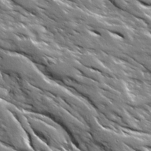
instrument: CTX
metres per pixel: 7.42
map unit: Ave
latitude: 19.4237
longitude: -135.8205
